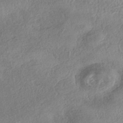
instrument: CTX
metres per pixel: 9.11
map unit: eHh
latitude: -42.2172
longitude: 120.8786
